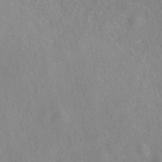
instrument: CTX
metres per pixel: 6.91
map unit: eAb
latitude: 40.1010
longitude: 108.1795
